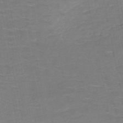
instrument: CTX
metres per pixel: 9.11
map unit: HNb
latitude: -50.9164
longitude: -48.0255
